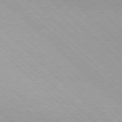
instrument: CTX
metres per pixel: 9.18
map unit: Hpe
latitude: 77.5182
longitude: -155.7261
